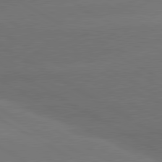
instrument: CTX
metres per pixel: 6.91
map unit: lApd
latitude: 80.6490
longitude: -146.5168
